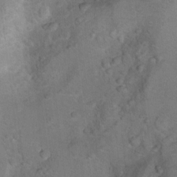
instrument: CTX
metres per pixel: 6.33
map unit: Hto
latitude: 8.1389
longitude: -30.0633
